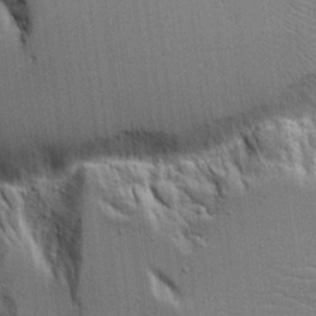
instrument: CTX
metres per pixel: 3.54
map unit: Aa
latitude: 18.6679
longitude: -126.8947
